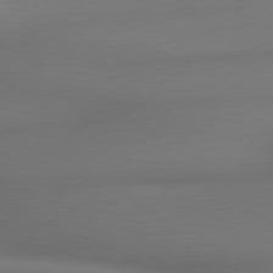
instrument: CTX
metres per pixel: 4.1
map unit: lApd
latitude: 79.9339
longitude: -174.0633
